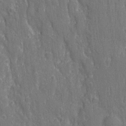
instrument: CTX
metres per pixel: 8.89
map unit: Ave
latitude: 22.7057
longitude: -134.2333
